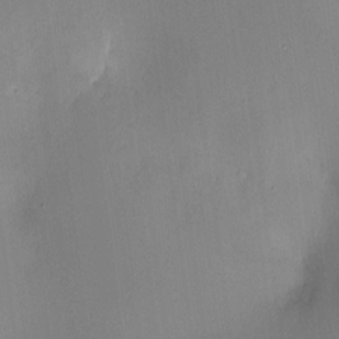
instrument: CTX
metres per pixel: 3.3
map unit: HNhu
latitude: 7.7450
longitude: -0.1577
